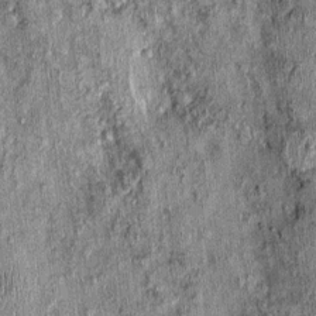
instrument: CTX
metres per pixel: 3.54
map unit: Nhu
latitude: -0.0094
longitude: -15.2159
